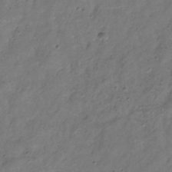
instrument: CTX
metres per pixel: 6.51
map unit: Hve
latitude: -33.7667
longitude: 90.8786
